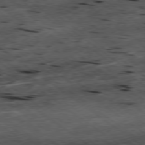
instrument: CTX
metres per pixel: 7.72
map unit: Hpe
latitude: -78.6707
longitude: -22.2711
